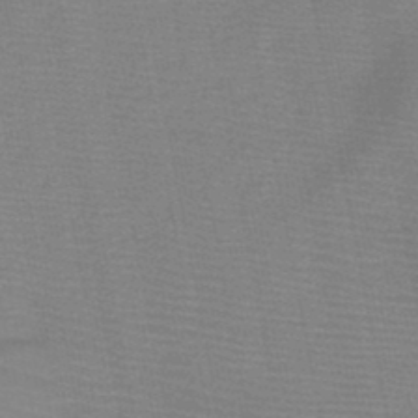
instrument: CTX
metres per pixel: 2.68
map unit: HNb
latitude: -49.1054
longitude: -43.4804
